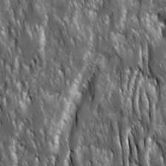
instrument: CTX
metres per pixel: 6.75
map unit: Ave
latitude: 15.5560
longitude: -133.7261
